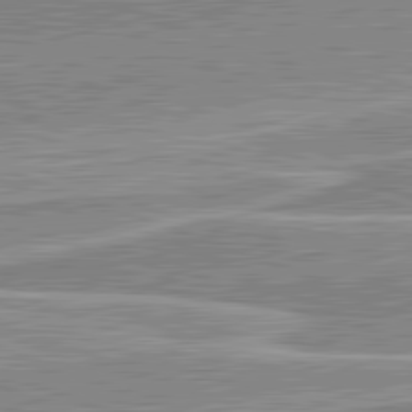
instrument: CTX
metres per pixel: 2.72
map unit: lApd
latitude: 82.1011
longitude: 139.6155
